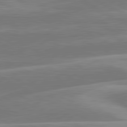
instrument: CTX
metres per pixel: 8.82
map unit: lApd
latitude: 81.2348
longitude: -129.0458
